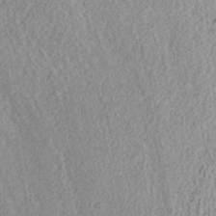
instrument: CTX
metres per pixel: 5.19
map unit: ANa
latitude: 37.6316
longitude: 15.8990
